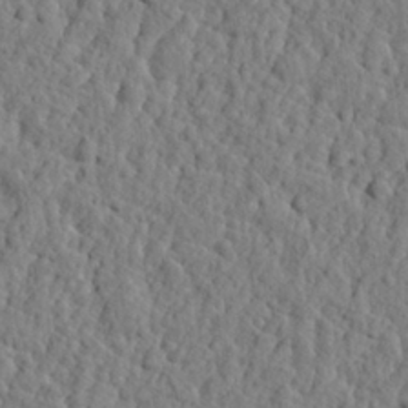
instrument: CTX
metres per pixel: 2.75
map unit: eHh
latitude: 26.9136
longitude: -77.7071
